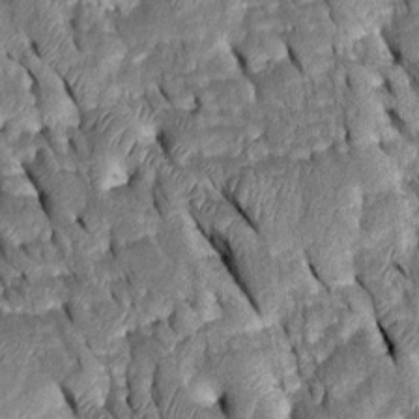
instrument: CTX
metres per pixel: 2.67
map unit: Htu
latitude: -0.9542
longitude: 149.7856
